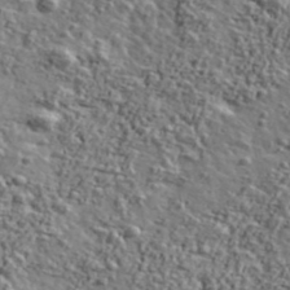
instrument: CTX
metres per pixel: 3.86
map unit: Ave
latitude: 42.8758
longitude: -111.3860
